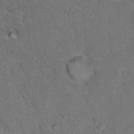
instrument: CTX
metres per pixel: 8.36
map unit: Hto
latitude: 15.6316
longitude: -37.9528
